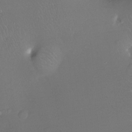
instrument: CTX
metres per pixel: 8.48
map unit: Ht
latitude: -11.7856
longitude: -43.9528
